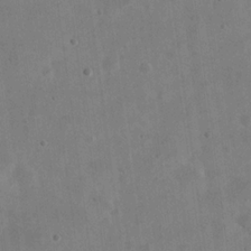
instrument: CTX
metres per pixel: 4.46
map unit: eHh
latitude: 21.1592
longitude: -69.8395
